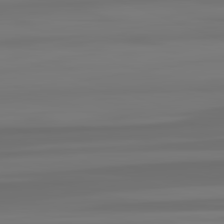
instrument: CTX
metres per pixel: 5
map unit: lApd
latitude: 82.6490
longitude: -177.8016
